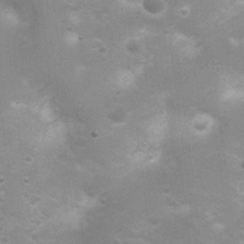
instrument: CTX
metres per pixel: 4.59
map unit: Nhu
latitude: 3.7638
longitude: -25.9528
